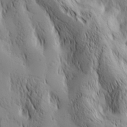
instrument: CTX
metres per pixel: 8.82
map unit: Hve
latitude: 32.6113
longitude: 149.3510
